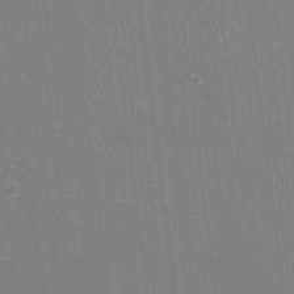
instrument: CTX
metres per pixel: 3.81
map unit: HNhu
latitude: -1.8801
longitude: -5.2915
